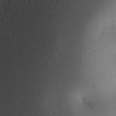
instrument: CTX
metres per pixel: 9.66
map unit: lAa
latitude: 3.5938
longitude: -116.2145
